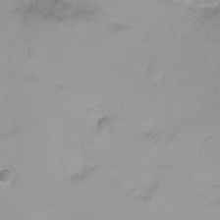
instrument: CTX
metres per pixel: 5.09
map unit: Ht
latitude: -8.2550
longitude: -35.7071
